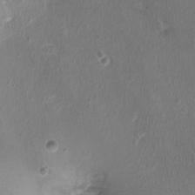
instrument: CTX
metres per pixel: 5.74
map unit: Ht
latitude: -1.5211
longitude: -16.9892
